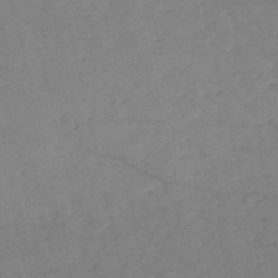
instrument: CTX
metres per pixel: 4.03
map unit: HNb
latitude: -54.5952
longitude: -41.8583
